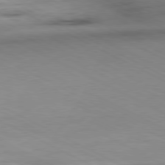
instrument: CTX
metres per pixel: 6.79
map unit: Ap
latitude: -81.0865
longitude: -92.7246
